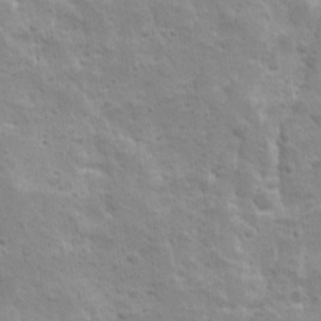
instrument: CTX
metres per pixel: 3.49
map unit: Ave
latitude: 10.2901
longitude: -104.6869
